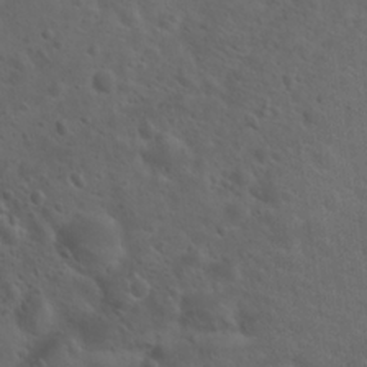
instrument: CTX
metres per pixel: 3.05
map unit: Hto
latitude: 19.4804
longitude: -54.3656
